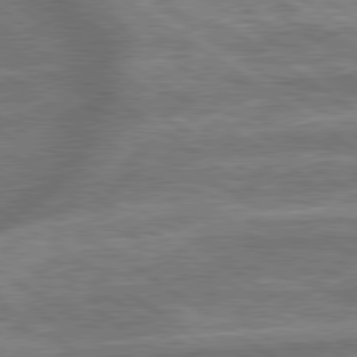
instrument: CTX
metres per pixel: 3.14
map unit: lApd
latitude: 79.7072
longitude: -171.4048
